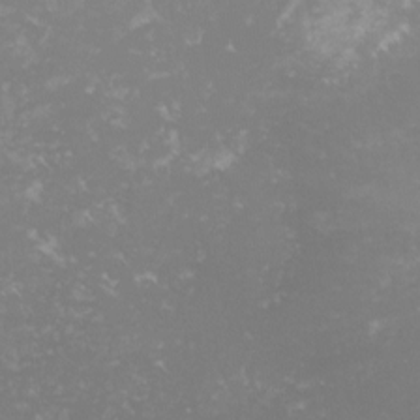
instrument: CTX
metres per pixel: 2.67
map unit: lHvf
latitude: -16.3873
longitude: -100.4601
